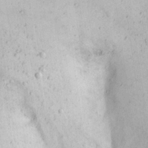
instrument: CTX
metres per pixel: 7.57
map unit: Nhu
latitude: 22.2522
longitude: -69.0081
